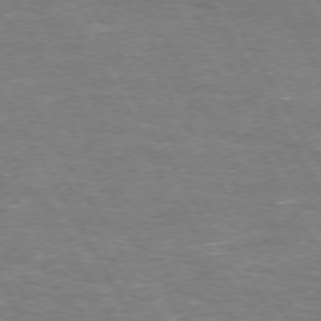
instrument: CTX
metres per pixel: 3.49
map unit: Hpe
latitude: 72.3846
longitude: -123.8394
